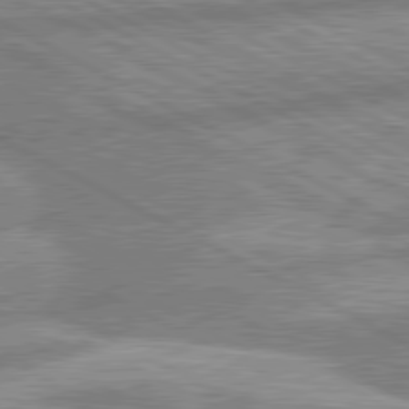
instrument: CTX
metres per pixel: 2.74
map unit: lApd
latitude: 80.4223
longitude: -167.4804
